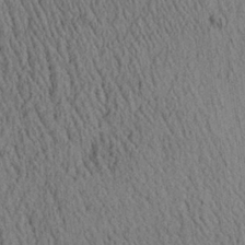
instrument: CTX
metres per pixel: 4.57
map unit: Aa
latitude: 25.7827
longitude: -134.9702
